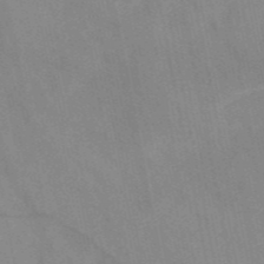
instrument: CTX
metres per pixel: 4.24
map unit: HNb
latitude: -52.5951
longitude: -49.8772
